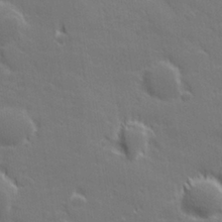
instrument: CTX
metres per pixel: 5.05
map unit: lHvf
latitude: 27.1025
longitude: 143.0108
